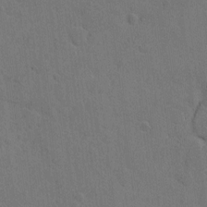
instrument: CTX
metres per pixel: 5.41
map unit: Hto
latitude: 6.1389
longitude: -62.5735
